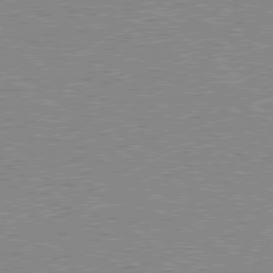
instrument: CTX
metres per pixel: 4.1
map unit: Hpe
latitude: 78.6869
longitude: -144.7624
